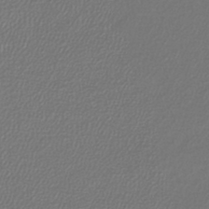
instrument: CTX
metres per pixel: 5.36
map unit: lHb
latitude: -43.8800
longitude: 69.2564
